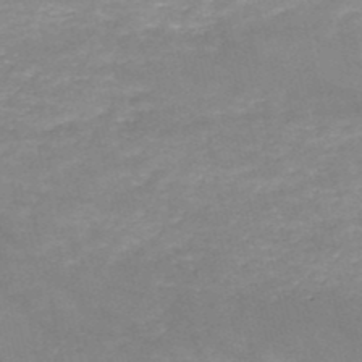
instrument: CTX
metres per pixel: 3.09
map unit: HNb
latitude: -50.4629
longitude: -38.9891
